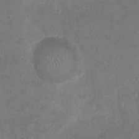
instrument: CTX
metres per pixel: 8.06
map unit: Nhu
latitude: 2.5357
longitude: -15.1781
